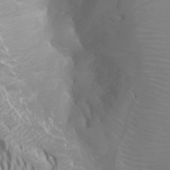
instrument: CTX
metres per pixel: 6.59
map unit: Ht
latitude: -2.2550
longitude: -61.7071
